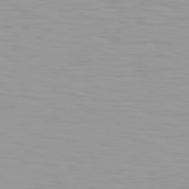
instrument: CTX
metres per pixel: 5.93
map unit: Hpe
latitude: 77.1970
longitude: -140.3845
